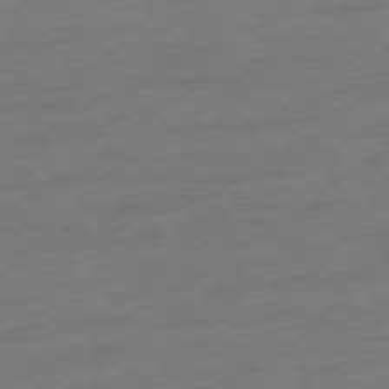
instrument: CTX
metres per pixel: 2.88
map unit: Ap
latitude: -76.6330
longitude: -80.2522
